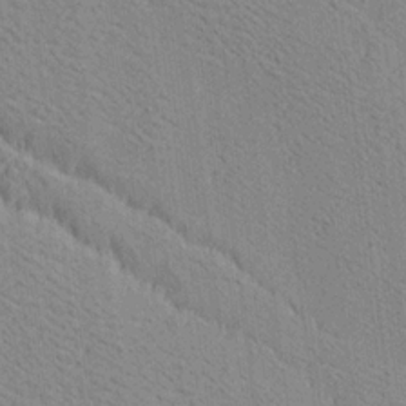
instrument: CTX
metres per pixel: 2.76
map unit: Ave
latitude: 18.7057
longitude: -140.0822
